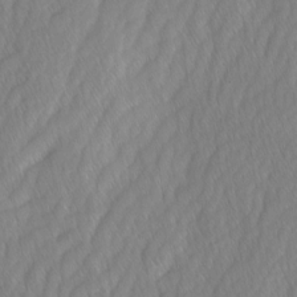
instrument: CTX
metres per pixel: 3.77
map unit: Ave
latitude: -0.9920
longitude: -113.4615
